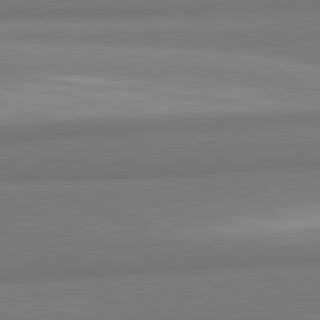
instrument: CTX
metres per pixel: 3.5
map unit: lApd
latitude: 82.1388
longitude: 172.3684
